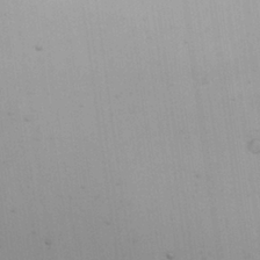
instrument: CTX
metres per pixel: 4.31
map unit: eHh
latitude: 26.3656
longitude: -68.2712
